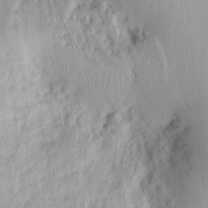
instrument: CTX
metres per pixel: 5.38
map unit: eHh
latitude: 9.5560
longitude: -74.4223
